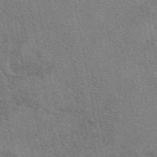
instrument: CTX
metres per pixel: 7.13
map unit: eAb
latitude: 48.8002
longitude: 114.8030
